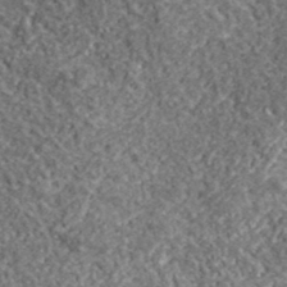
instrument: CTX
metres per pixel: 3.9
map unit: lHvf
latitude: 38.3467
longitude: -88.1389
